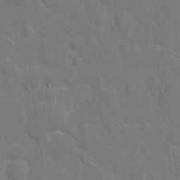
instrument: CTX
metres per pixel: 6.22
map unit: eHh
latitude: 5.6883
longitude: -67.2159
